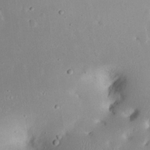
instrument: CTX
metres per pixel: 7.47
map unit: Nhu
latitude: 23.8016
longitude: -71.1592
